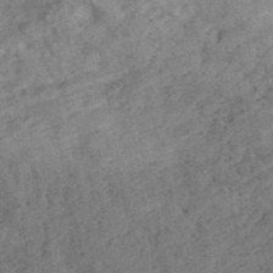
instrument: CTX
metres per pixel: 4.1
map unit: ANa
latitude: 42.2712
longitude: 17.8612
